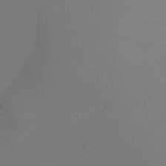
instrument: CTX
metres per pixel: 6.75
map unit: Nhu
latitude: -6.7841
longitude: -84.3656
